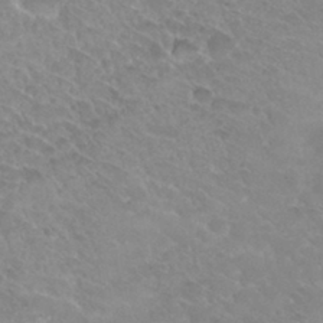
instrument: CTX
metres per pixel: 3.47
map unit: Hto
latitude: 31.8962
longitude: -47.8584
